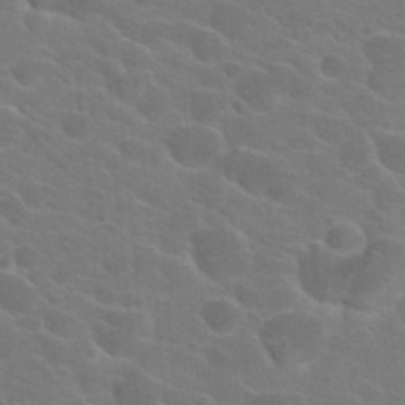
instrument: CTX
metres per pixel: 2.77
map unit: Hto
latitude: 23.0080
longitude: -36.8002
